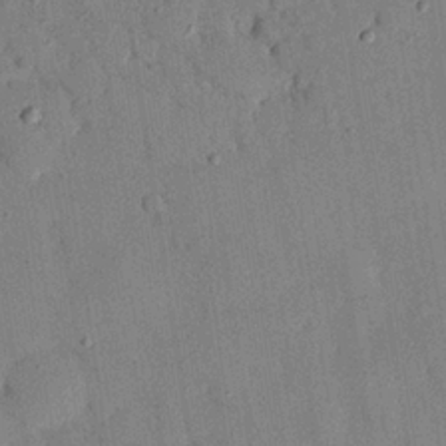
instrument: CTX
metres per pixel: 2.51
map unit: eHh
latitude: 26.3656
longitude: -76.8569
